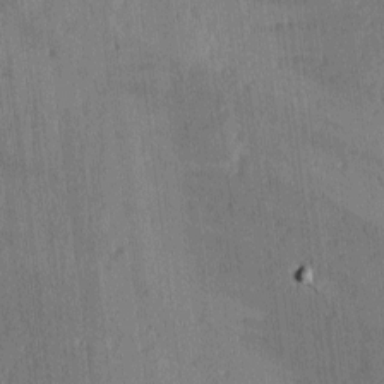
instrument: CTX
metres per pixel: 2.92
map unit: lAvf
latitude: -4.7841
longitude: -114.0444
